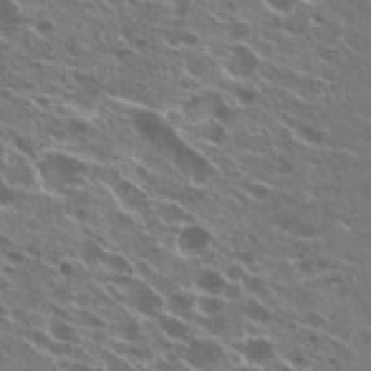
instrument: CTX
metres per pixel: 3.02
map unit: Hto
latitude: 24.8569
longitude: -39.7450
